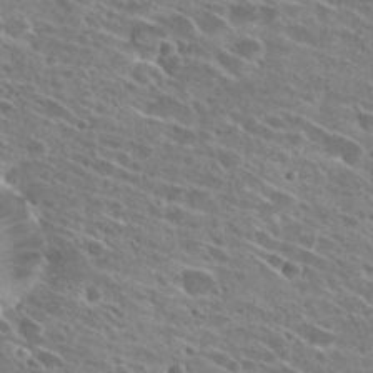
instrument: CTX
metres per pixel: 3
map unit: Hto
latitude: 27.4049
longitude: -44.8380
